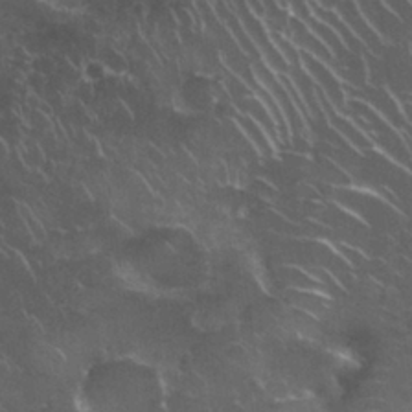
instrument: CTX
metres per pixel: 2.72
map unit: Nhu
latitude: 27.8206
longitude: -61.5749
